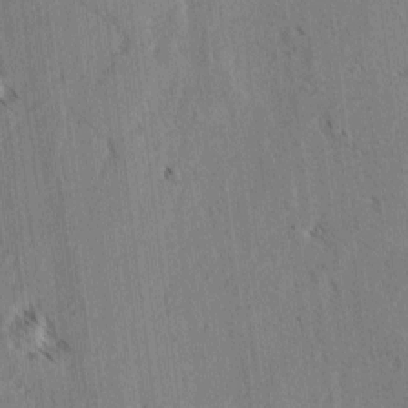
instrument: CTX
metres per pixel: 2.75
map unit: lAvf
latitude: -4.3306
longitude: -113.8016
